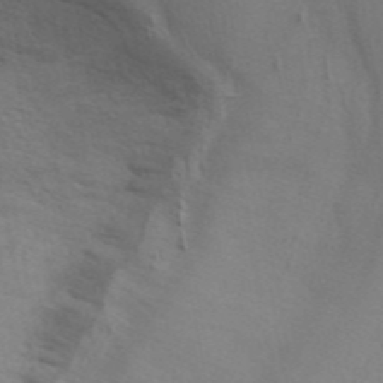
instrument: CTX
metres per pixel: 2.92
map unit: ANa
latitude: 45.4048
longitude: 26.0094
